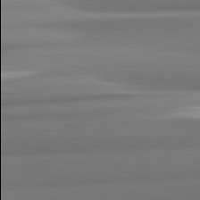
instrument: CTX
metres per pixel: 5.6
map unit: lApd
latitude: 82.2144
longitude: 178.0094
